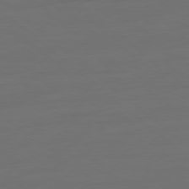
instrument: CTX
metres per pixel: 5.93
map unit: Ap
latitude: -78.5573
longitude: -77.2537
